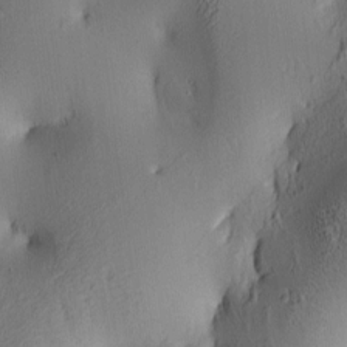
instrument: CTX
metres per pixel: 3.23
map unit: lAa
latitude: 5.6505
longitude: -113.6505
